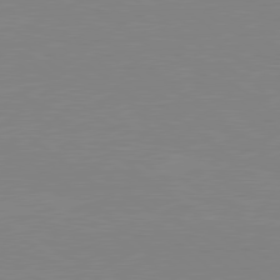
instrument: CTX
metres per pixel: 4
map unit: Hpe
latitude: 79.0837
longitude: -124.0633
